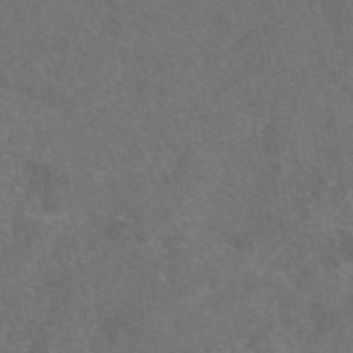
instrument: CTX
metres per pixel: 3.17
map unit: eAb
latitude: 47.8395
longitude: 110.7652
